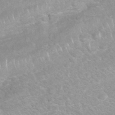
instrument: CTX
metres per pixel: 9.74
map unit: Nhu
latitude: 26.7435
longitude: -62.7058
